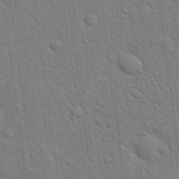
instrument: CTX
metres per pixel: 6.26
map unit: Hto
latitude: 19.2348
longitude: -52.0255
